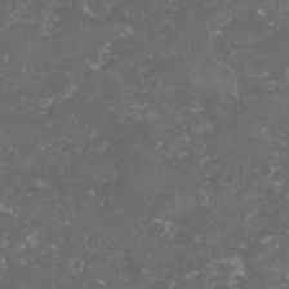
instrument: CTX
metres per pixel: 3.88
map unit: lHvf
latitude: -14.9920
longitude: -99.6693
